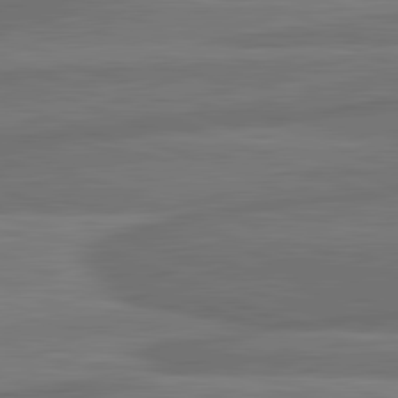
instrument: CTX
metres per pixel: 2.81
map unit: lApd
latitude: 81.9717
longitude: -171.7827
